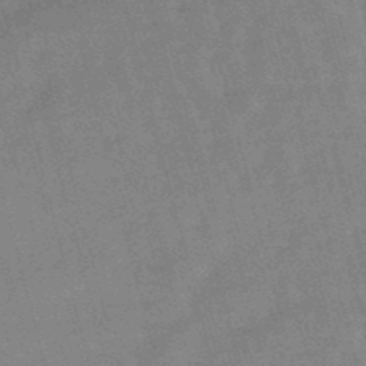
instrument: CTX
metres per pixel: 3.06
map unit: lHb
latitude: -48.8219
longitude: 76.6896
